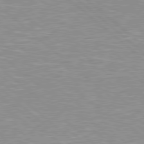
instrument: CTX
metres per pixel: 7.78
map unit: Hpe
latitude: 78.2523
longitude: 179.8233
